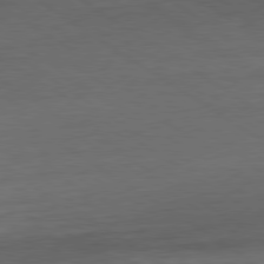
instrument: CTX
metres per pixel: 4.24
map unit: Ap
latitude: -80.6141
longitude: -80.2522
